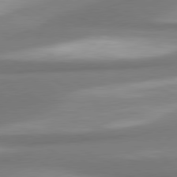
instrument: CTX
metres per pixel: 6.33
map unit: lApd
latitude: 80.2522
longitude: 178.0661
